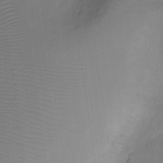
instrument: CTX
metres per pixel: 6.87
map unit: Ht
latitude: -9.6344
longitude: -21.9528
